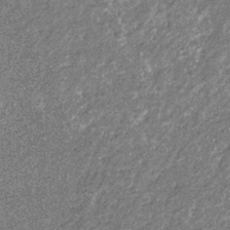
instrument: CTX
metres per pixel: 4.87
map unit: eHb
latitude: -31.7666
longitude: 69.7666
